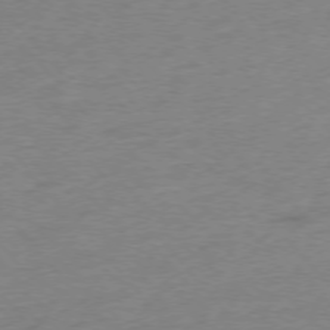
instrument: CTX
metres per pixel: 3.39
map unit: Hpe
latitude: -76.2362
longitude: -11.8583
